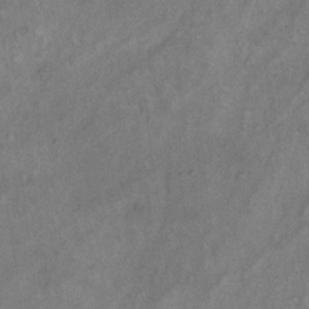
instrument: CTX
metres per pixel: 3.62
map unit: eHh
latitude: 17.9717
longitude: -62.7436
